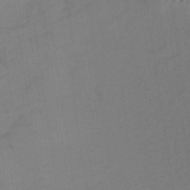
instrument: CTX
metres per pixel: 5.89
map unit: lHb
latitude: -33.6344
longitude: 66.7652
